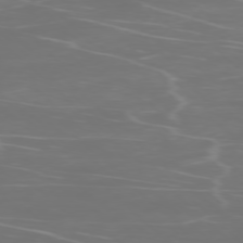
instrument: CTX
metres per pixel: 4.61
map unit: Ap
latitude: -76.9164
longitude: -81.5560
